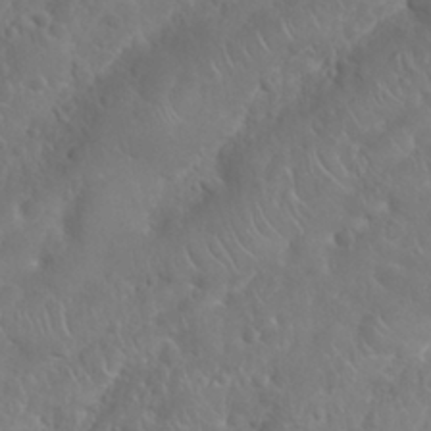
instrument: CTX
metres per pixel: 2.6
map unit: Nhu
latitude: 25.1025
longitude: -61.8772
